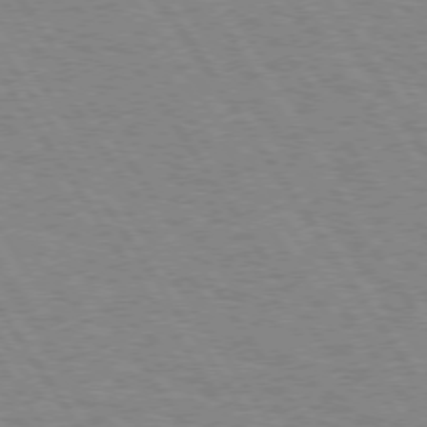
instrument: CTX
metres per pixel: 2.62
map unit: Hpe
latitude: 74.1200
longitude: -136.4601
